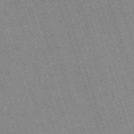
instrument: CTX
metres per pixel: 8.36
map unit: eHh
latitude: -62.4818
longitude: 50.1795
